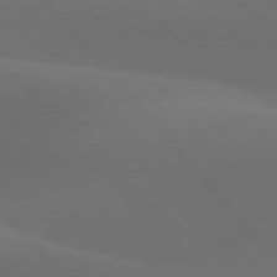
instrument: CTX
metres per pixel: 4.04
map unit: lApd
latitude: 77.8961
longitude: -53.5560
